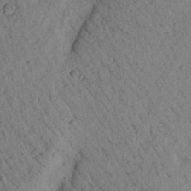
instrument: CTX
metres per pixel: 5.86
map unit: Aa
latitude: 24.0255
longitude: -148.1956
